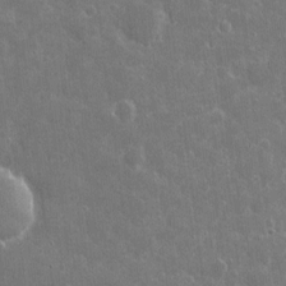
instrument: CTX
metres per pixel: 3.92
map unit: eHh
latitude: 7.6316
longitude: -69.9906
